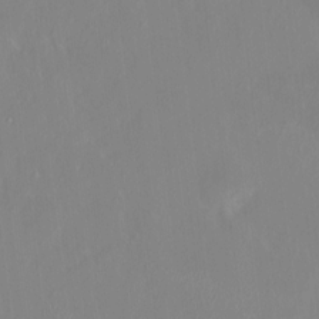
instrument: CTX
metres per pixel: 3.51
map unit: HNhu
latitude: 6.8758
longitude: 2.4817
